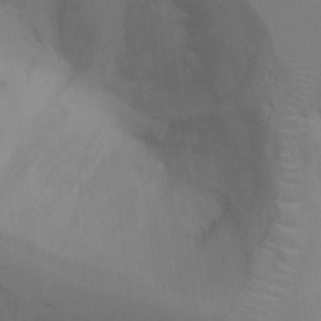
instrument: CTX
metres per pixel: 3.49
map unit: Ht
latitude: 10.4034
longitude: -40.6490
